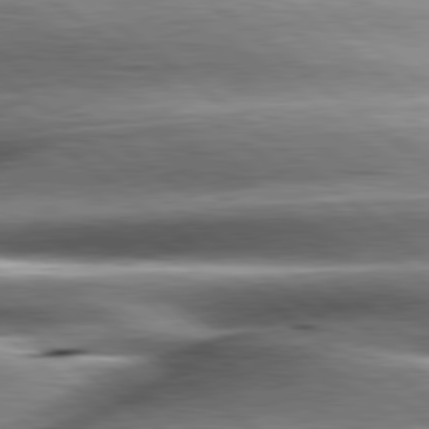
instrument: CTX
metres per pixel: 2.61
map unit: lApd
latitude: 80.4979
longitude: -143.6505
